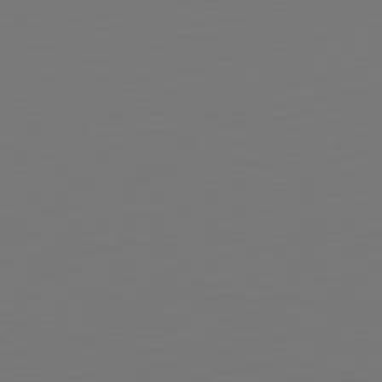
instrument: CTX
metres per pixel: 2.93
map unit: Hpe
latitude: -82.5574
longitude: 8.5385
